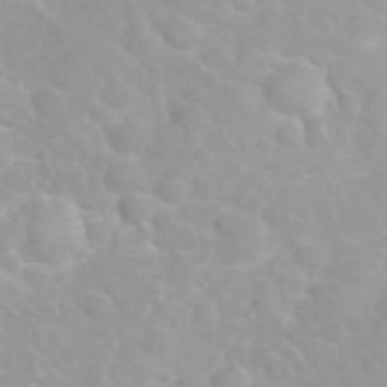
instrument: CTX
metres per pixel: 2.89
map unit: eHh
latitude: 31.9906
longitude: -61.1025
